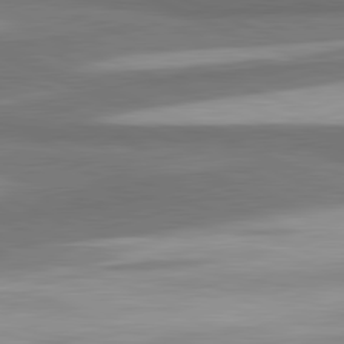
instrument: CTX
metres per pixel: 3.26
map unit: lApd
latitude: 81.7072
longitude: 174.7841
